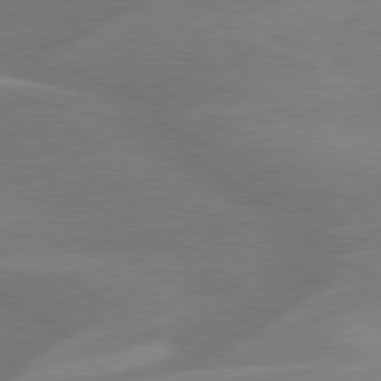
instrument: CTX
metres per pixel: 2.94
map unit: lApd
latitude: 79.7072
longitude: -122.8947
